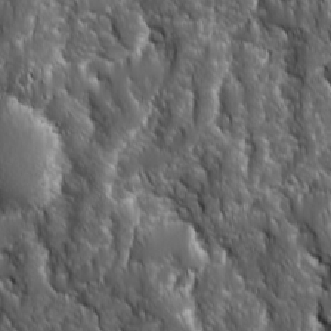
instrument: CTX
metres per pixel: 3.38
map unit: Ave
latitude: 15.9528
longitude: -133.4993
